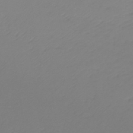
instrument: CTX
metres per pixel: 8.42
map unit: lHb
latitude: -45.4265
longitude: 72.1228
